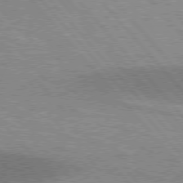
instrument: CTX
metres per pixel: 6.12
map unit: lApd
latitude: 76.5734
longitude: -61.8016
